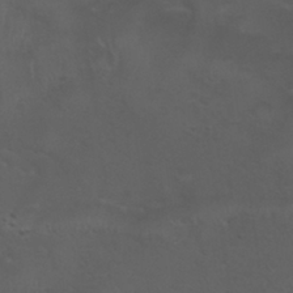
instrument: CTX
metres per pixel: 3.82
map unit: Nhu
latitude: 29.5182
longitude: -50.6490
